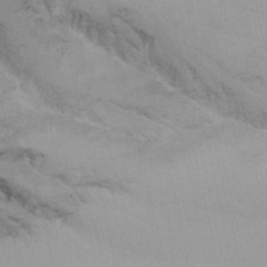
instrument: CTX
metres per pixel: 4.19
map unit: Nhu
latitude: -3.7855
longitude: -70.7057
